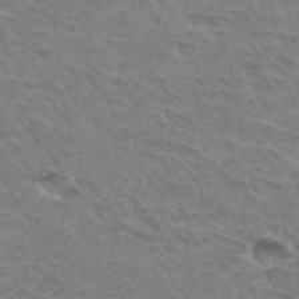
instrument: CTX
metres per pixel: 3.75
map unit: Hto
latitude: 32.8569
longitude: -45.6883
